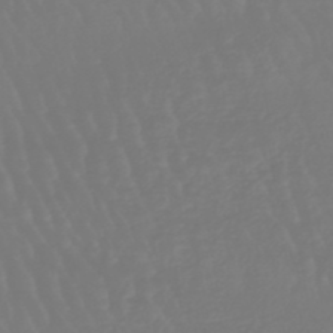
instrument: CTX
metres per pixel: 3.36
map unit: eHb
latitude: -46.6140
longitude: 79.6155
